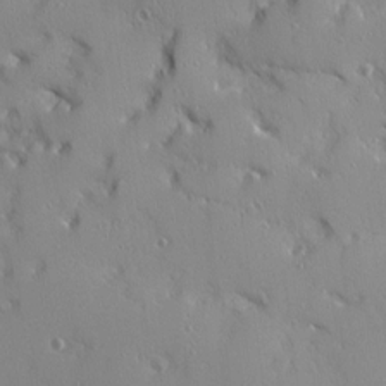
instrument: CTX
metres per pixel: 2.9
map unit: Ave
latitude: 12.6113
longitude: -101.3671
